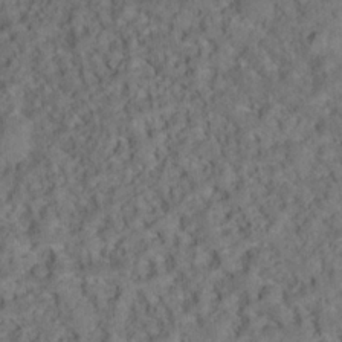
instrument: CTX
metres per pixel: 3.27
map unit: Ht
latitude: 15.0459
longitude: -37.7828
